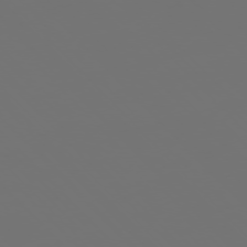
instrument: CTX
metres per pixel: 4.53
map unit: Ap
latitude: -76.5196
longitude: -62.5924
